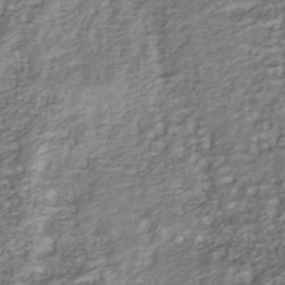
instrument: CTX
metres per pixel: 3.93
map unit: Nhu
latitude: -39.5588
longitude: -82.7813
